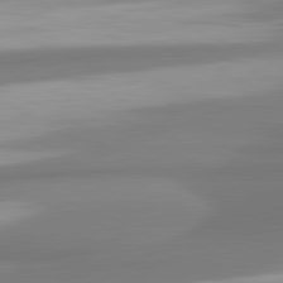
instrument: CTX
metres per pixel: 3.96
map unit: lApd
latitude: 81.7072
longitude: 176.2928
